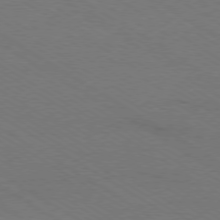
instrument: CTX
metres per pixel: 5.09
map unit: Ap
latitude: -79.2376
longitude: -84.2901
